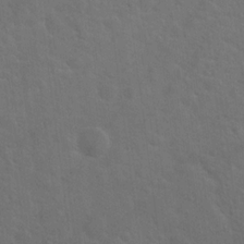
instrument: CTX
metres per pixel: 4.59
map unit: Hto
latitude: 19.4804
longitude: -54.2900
